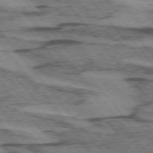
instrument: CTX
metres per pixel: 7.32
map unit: lApd
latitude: 74.5168
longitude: -77.2537
